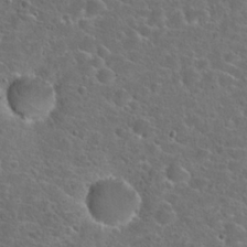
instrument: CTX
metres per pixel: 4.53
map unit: Hto
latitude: 23.8205
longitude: -46.7247
